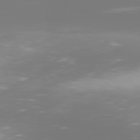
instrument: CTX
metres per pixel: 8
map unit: Hpe
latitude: 75.8772
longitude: -142.1011
